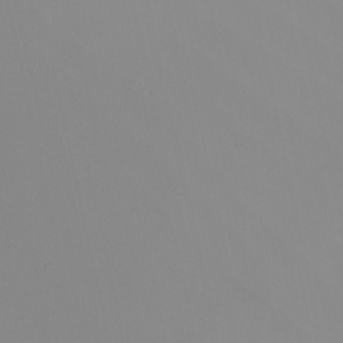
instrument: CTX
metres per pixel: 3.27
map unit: Nhu
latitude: -6.9730
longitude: -93.3481
